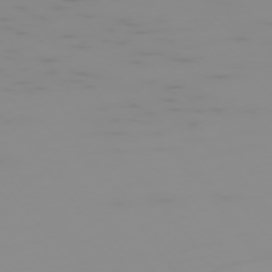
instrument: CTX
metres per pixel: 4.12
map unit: Hpe
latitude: -75.8801
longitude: -10.8002
